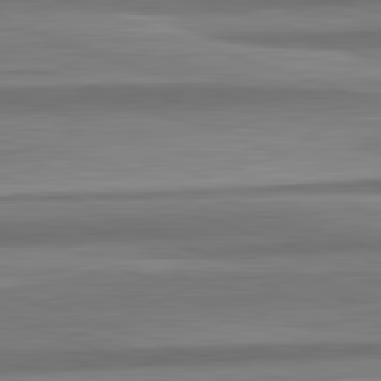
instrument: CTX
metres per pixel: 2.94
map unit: lApd
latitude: 82.7057
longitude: 179.2943
